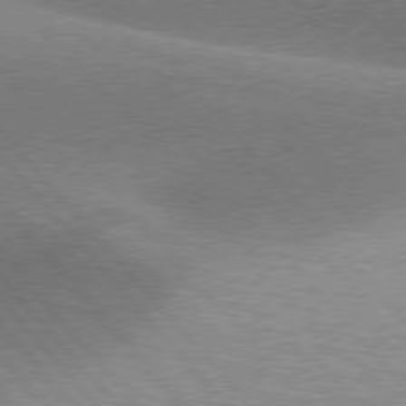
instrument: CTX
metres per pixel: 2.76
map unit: lApd
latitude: 76.4601
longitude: -62.1200
